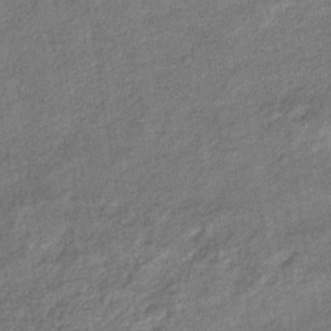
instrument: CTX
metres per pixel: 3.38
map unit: eHb
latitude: -39.0109
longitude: 80.7086
